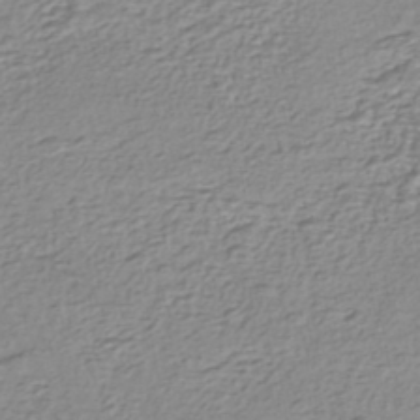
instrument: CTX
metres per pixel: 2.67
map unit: HNhu
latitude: -44.0472
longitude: 101.0108
